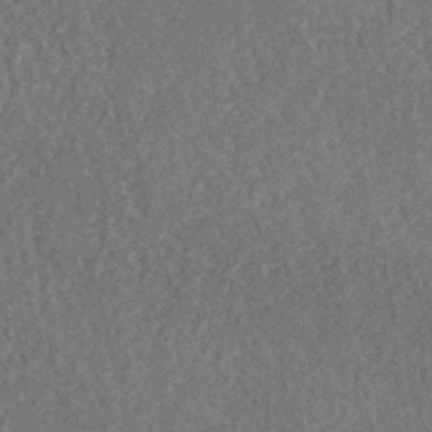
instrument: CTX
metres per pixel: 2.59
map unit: eHh
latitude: -40.2928
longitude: -27.1592
